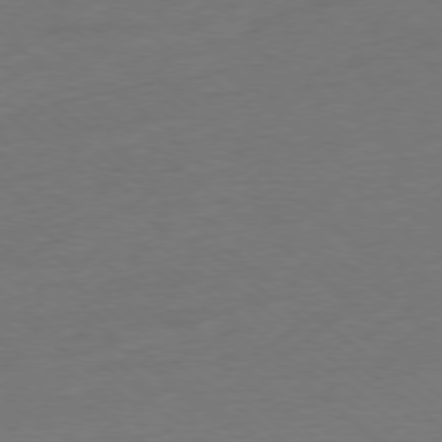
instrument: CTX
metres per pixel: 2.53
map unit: Ap
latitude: -78.2928
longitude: -69.1403
